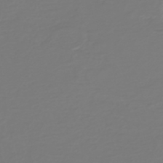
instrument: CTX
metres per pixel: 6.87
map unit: HNb
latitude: -46.7841
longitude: 54.6897
